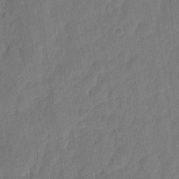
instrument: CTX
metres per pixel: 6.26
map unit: eHh
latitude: 6.6113
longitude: -74.0822
